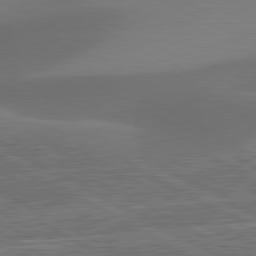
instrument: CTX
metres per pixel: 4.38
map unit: lApd
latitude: 81.2537
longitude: 124.5763
